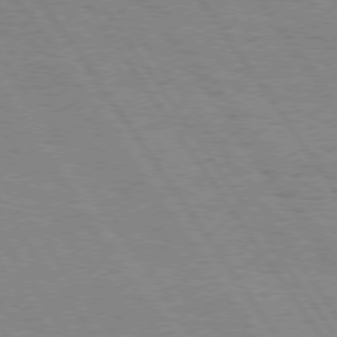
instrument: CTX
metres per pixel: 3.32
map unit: Hpe
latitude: 74.5546
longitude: -135.9906
